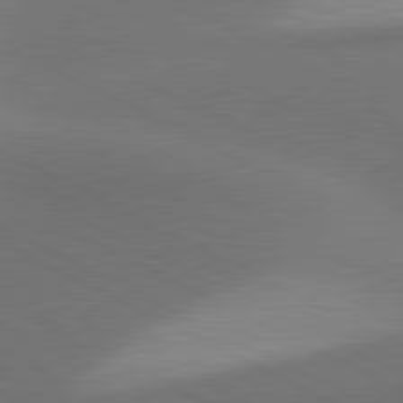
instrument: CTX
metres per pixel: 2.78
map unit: lApd
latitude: 81.1403
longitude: 139.8612
